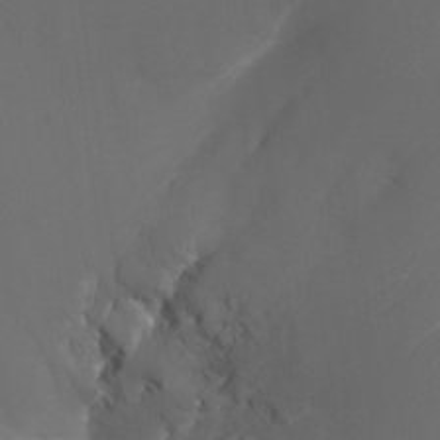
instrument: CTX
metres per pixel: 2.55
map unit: Nhu
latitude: -23.3699
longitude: -71.1214
